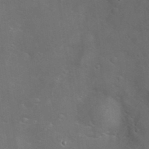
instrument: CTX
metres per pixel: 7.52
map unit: Hve
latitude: -10.5574
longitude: 175.0486
